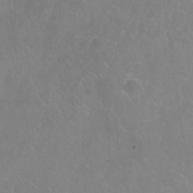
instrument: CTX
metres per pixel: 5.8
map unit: Nhu
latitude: 25.3859
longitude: -54.5923
